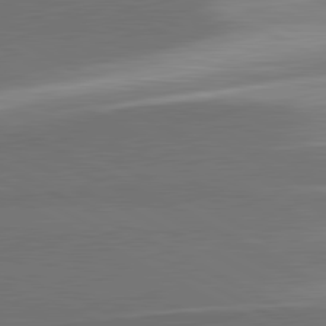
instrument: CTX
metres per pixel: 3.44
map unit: lApd
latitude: 81.6127
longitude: 155.8611
